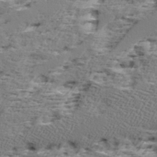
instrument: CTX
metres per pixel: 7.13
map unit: Ave
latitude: 16.6302
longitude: -137.8395
